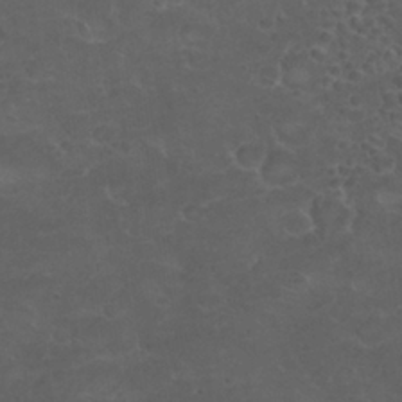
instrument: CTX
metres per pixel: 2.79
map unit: Nhu
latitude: 26.4412
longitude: -52.5924
